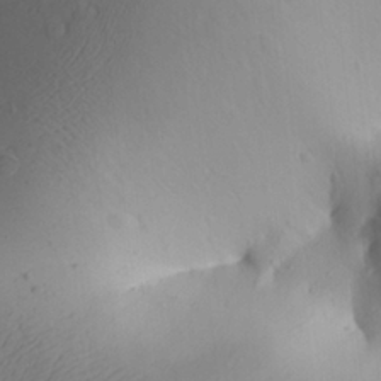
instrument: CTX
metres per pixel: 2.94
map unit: Aa
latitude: 25.3670
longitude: -143.7261
